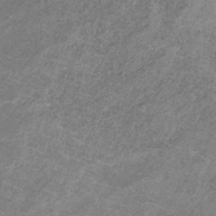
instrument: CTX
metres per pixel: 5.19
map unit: HNb
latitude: -32.5952
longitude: 59.8233
